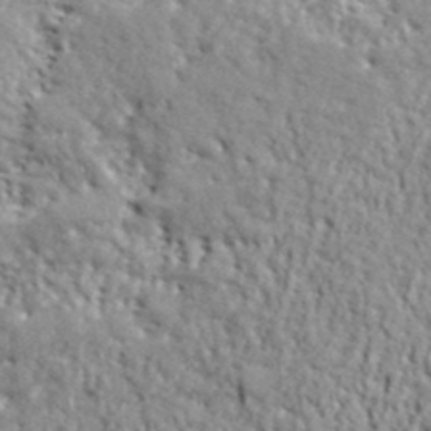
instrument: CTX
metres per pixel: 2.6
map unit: ANa
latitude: 41.1970
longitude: -87.1781
